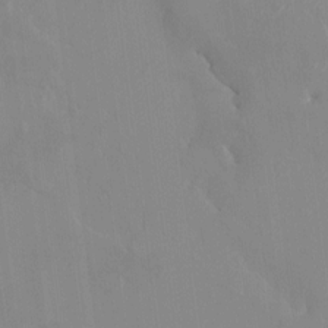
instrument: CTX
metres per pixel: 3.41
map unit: HNhu
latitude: 6.8380
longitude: 2.2550
